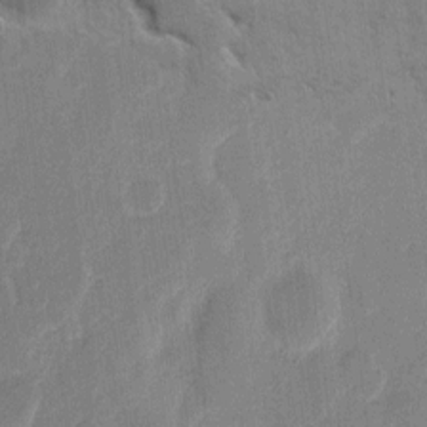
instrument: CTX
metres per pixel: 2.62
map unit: eHh
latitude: 7.9906
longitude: -66.8569
